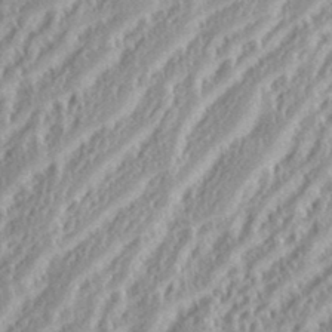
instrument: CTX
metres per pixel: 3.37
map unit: eHh
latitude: 35.1592
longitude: -133.0081
